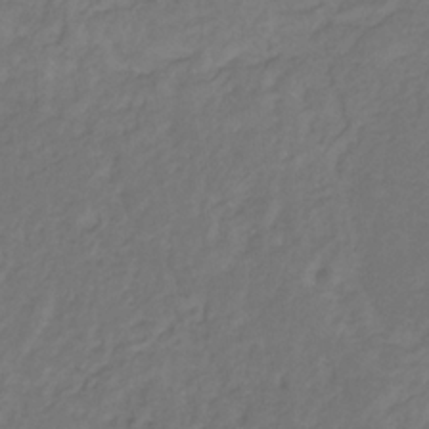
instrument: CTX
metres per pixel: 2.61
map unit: eHb
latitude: -30.6896
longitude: 65.4266
